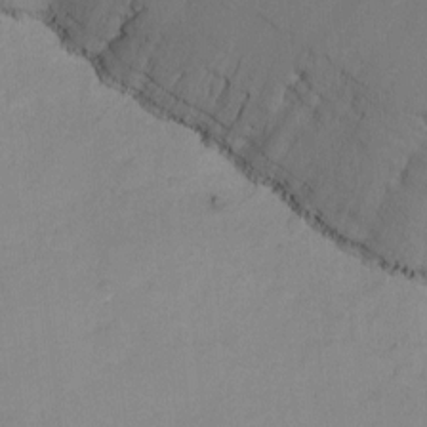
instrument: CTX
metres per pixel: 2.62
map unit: Nhu
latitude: -8.5763
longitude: -50.5923
